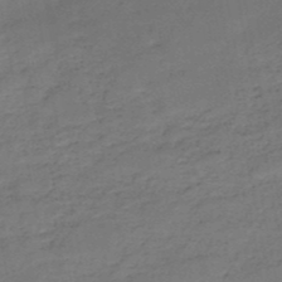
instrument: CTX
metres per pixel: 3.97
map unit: HNb
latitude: -50.6707
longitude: -39.3482
